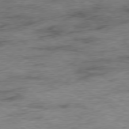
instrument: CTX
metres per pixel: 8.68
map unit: Ap
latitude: -79.8044
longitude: -48.4601
